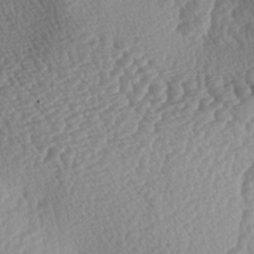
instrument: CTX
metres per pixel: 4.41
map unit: lAa
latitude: -3.8800
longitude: -128.0255
